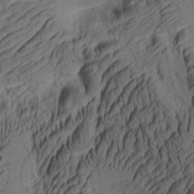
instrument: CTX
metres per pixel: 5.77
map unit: lAa
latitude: 4.9892
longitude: -115.3670
